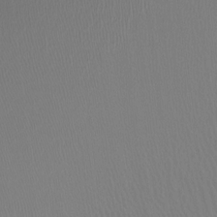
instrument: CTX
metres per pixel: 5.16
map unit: Htu
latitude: -12.7463
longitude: -49.1592
